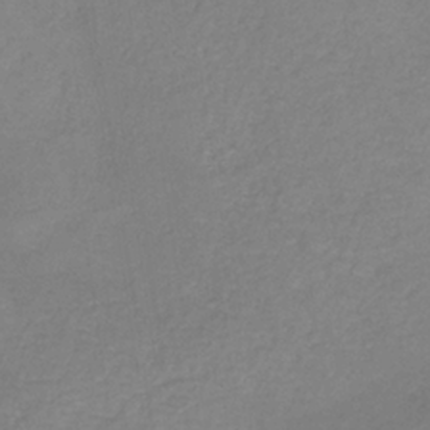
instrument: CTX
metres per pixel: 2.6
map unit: HNb
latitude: -33.8801
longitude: 54.9920
